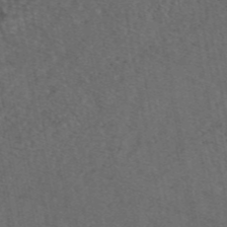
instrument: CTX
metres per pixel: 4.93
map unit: eAb
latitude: 46.9703
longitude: 112.0472
